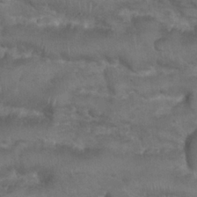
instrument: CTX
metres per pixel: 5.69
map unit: Nhu
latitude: 24.8380
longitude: -52.2145
